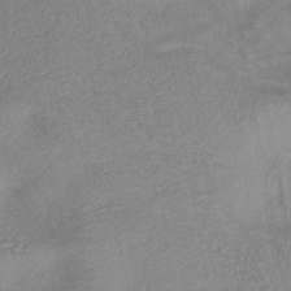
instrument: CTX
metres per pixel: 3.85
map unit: eHb
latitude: -41.7289
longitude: 84.2172
